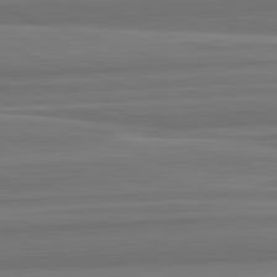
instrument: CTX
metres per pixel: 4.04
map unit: lApd
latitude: 82.8569
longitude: 169.2753
